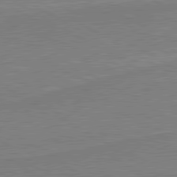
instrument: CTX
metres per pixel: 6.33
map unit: lApd
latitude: 80.4790
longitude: 168.8408
